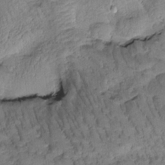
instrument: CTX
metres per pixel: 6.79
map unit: Htu
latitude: -1.0109
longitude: 173.0486
